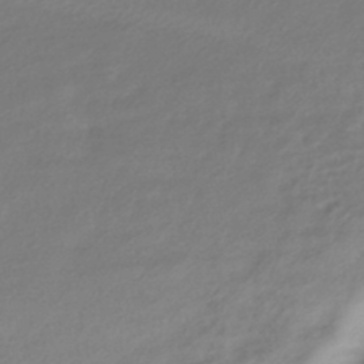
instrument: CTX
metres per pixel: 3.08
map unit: HNhu
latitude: -41.5399
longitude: 94.7463
